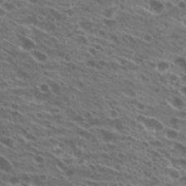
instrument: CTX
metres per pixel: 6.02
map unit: Hto
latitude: 24.7435
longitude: -40.4412
